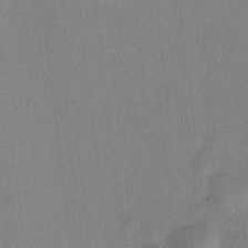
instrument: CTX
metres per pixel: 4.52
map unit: HNhu
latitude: 0.1955
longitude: -4.7435
